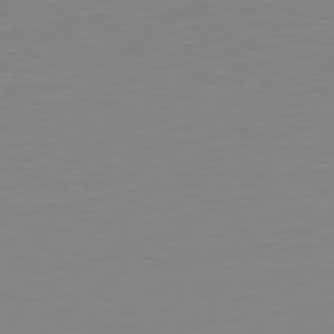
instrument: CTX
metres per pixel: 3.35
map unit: Hpe
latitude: 78.1956
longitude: -138.4223
